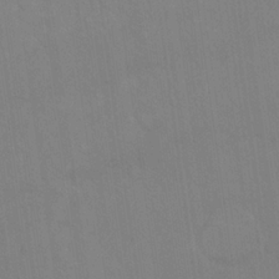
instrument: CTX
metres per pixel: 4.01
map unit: Nhu
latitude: 23.0836
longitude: -63.3293
